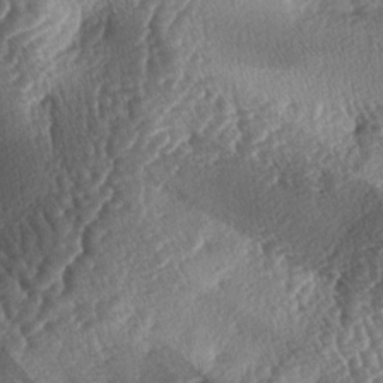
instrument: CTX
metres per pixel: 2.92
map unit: lAa
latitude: -4.5007
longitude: -127.8772
